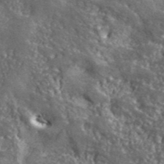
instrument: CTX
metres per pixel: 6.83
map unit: lHvf
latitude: 41.6693
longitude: -89.7828
